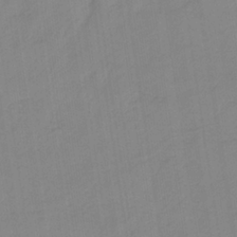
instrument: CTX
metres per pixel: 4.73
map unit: HNb
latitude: -34.2928
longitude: 57.0486
